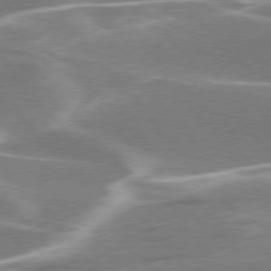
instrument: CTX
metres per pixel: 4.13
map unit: lApd
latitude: 76.1955
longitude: -63.0648
